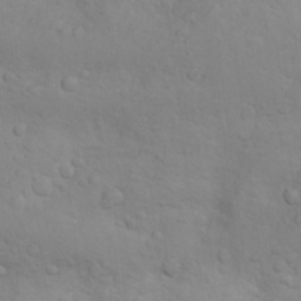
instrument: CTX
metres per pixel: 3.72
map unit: Nhu
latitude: 10.2901
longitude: -24.6490
